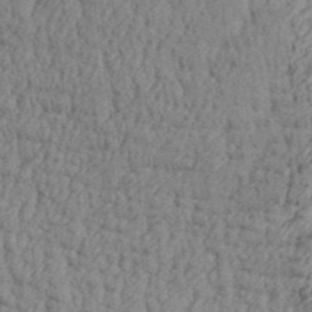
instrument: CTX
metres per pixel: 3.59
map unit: Aa
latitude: 30.4790
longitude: -134.9702
